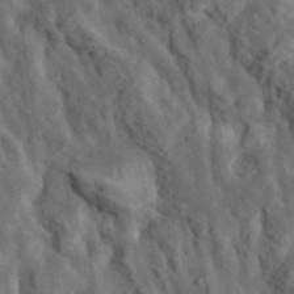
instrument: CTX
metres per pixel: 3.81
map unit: eHh
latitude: 36.4412
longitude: -80.2333
